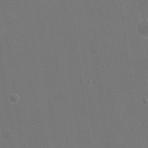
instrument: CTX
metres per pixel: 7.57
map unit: eHh
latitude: 19.8016
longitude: -66.6490
